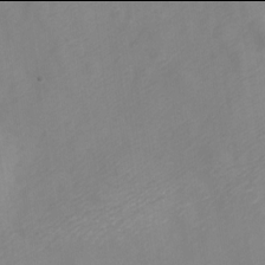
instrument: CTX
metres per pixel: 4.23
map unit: Nve
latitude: -22.0094
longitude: 106.8030
